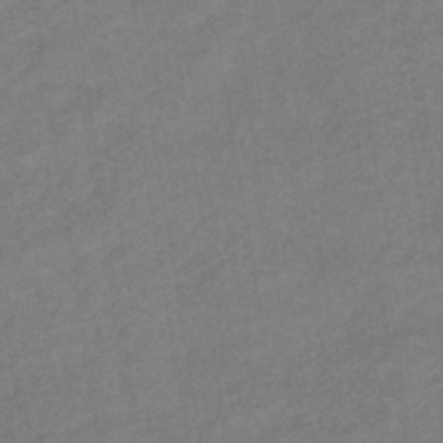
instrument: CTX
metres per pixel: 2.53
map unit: lHb
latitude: -38.6330
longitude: 72.6896
